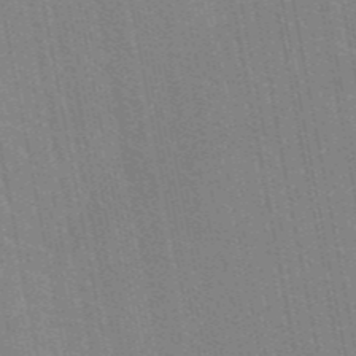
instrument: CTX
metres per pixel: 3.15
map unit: eAb
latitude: 45.4615
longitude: 121.9367
